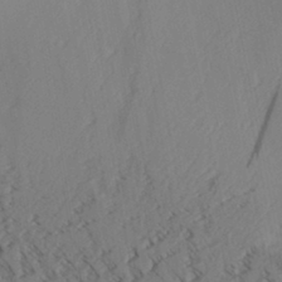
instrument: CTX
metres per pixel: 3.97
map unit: Aa
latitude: 30.6491
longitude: -140.4978
